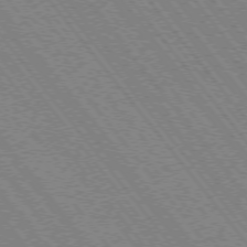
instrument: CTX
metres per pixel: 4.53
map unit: Hpe
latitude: -75.6155
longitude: -13.9339
